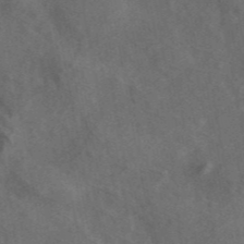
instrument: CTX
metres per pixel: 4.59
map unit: ANa
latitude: 44.0444
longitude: 30.0472
